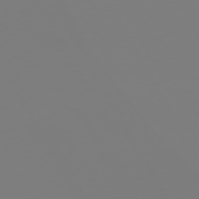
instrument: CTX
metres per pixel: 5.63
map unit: Hpe
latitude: 72.1578
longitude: -125.6505
